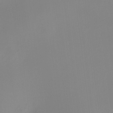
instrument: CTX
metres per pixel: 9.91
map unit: HNhu
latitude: 9.4804
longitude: 10.8975
